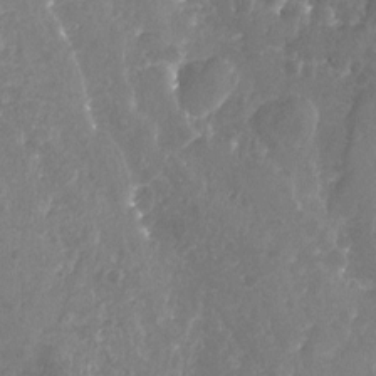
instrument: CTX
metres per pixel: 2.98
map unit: Nhu
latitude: -19.8611
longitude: -57.5371
